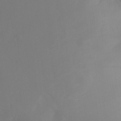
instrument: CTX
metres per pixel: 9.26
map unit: Aa
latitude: -13.3510
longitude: -67.7827
